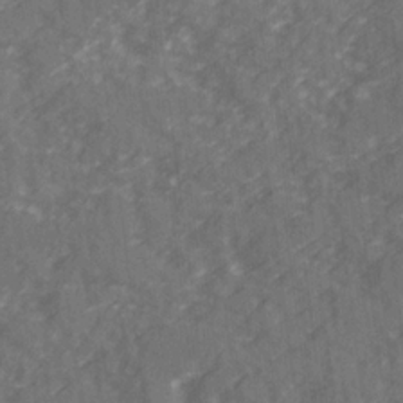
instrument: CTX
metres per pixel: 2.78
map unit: Ave
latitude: 20.0444
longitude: -130.9703
